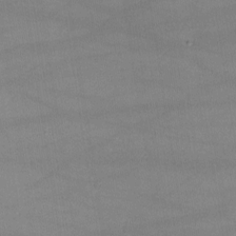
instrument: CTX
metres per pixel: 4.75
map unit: lHvf
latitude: -10.6330
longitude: -101.5749
